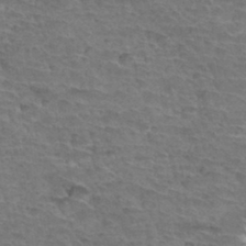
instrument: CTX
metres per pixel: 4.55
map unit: Hto
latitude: 34.5734
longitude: -45.1970
